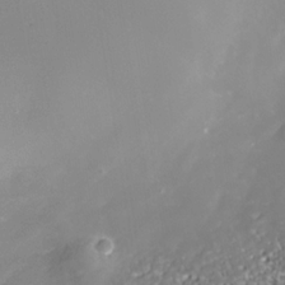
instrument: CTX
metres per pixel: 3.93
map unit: Nhe
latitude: -35.8989
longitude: -87.1214
